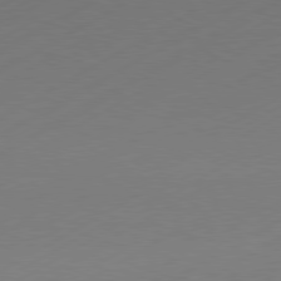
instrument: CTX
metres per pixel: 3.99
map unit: Hpe
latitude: -81.2754
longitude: 14.6141
